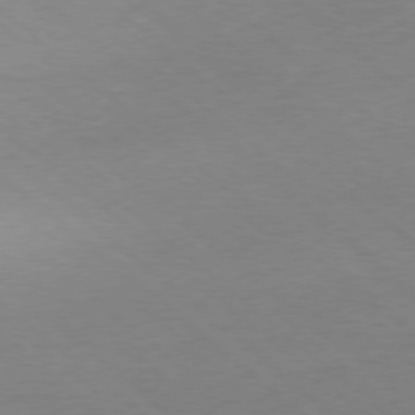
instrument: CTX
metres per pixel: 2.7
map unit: Ap
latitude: -77.8800
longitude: -96.4601
